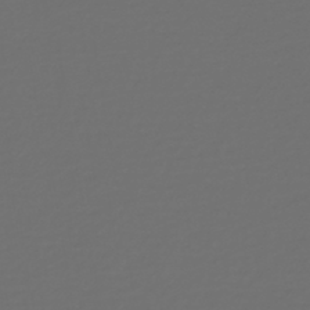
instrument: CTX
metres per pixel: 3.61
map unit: lHb
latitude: -43.1620
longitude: 71.6533
